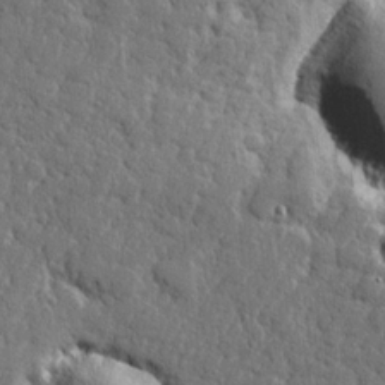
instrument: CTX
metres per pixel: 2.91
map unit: lHvf
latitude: 23.2348
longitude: 143.3698
